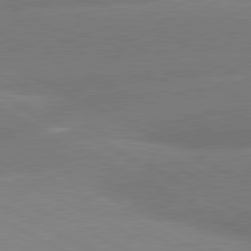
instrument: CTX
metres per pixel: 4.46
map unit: lApd
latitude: 80.6301
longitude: -151.8394
